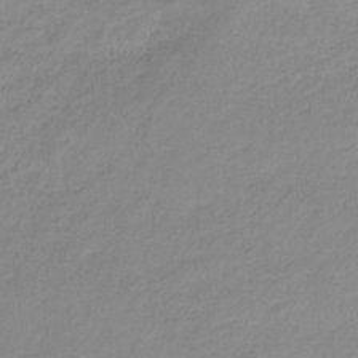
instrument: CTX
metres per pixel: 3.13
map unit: eAb
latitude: -37.5588
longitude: 53.1242
